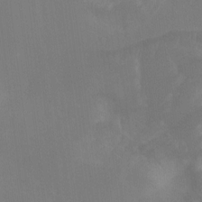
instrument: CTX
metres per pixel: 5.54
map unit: Hto
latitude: -10.7085
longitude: -40.2900
